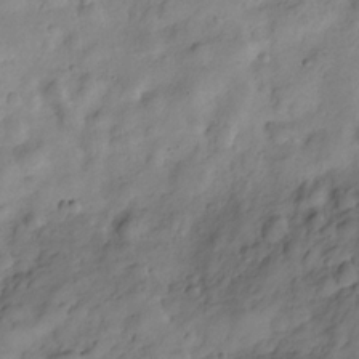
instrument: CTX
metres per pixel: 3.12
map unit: Hve
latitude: -29.0298
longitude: 93.5588
